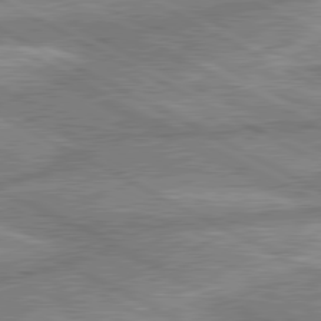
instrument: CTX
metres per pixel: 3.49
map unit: lApd
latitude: 80.4979
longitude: -167.4048
